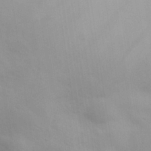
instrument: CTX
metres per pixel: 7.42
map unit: eHh
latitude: 31.9339
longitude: -70.1578
